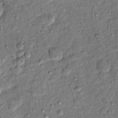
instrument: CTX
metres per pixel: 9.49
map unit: Ht
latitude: 11.7639
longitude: -37.8961
